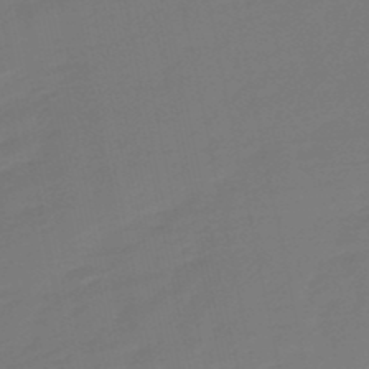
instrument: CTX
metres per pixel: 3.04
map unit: lHb
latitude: -49.6155
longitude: 78.9163
